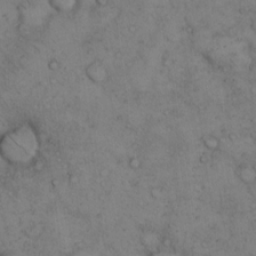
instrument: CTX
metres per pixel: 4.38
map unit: Hto
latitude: 11.9906
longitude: -58.6491
